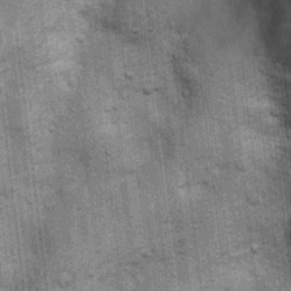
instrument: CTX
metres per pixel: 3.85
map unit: Nhu
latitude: 6.1956
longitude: -23.6316
